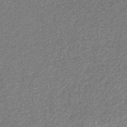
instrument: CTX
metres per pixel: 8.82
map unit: eHb
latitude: -31.8800
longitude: 68.8974
